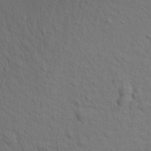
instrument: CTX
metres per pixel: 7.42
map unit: Aa
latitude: 19.3670
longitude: -141.2725
